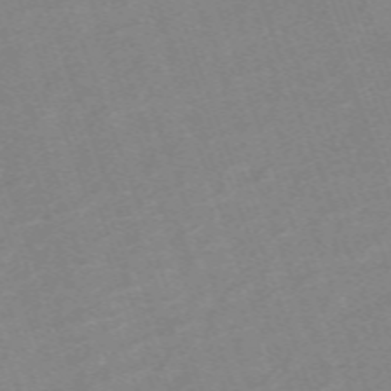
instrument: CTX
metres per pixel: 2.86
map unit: eHh
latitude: -64.4440
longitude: 50.7463
